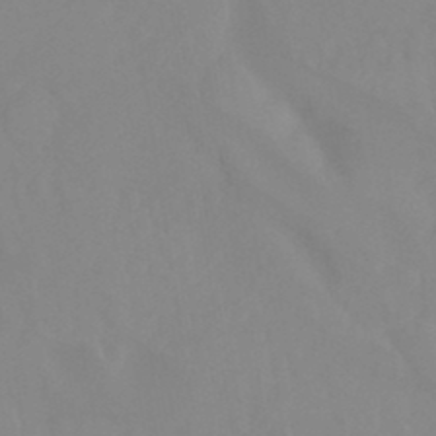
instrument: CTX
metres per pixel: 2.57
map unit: Ht
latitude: -15.0676
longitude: -55.7638
